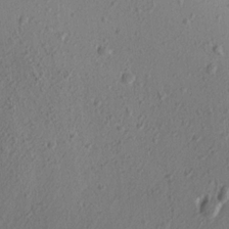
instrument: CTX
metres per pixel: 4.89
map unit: Aa
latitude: 15.2726
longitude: -142.7246
